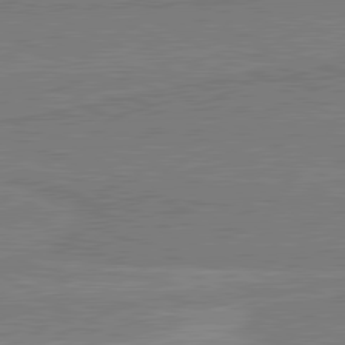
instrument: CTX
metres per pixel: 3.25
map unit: lApd
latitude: 80.7057
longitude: 168.2550
